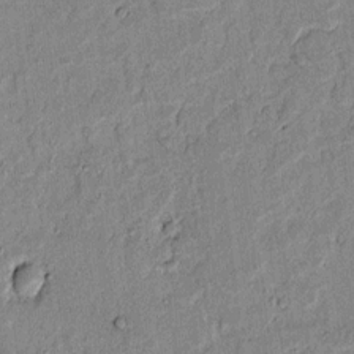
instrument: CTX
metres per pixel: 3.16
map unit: lAvf
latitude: 6.8191
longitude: 168.8219
